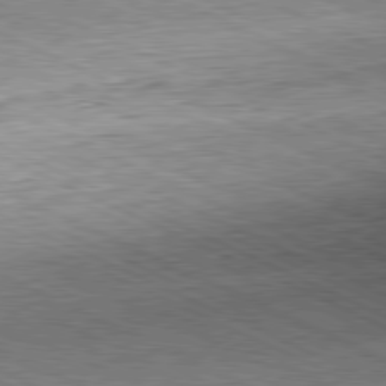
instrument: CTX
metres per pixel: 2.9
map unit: Hpe
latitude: -81.3510
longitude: 11.1053
